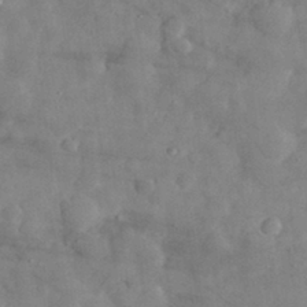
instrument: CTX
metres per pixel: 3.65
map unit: eHh
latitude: 31.4049
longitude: -70.7246
